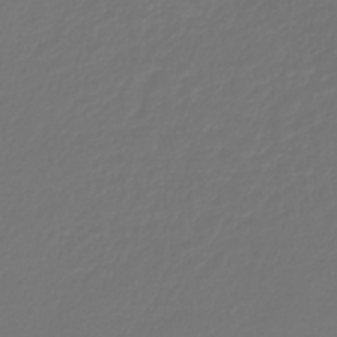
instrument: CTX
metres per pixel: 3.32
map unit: lHb
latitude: -43.4454
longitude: 60.5007
